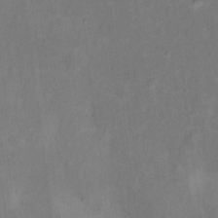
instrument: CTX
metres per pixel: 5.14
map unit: Ht
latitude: 13.5371
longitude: -41.4615
